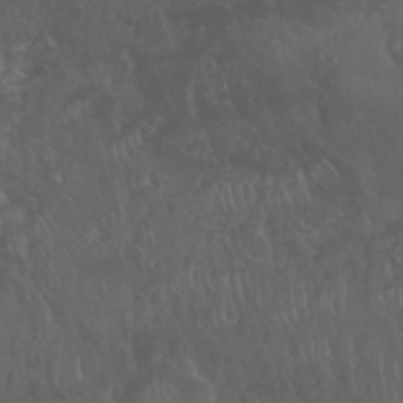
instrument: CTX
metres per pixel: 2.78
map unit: Nhu
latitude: 22.9136
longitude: -64.2900
